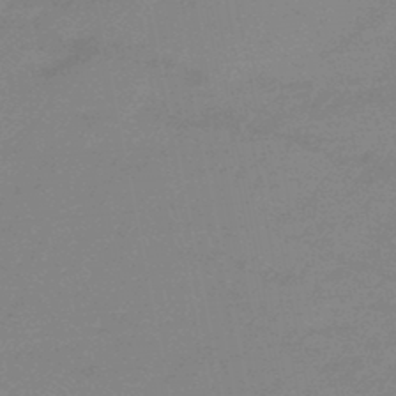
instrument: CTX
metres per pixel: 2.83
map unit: eHb
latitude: -45.8989
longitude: 86.8030
